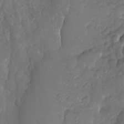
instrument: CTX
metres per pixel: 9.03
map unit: Nhu
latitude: -19.4454
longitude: -58.1389
